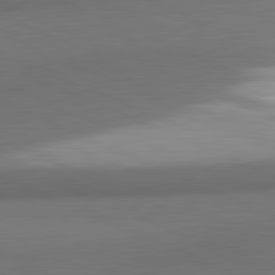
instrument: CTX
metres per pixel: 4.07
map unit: lApd
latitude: 81.7072
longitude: 163.8989
